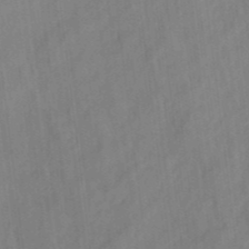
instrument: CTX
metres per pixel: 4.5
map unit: eHh
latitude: 4.5546
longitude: -73.9151
